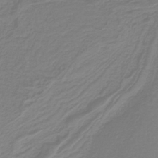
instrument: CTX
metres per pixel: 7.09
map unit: HNb
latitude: -38.1795
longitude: 54.5763
